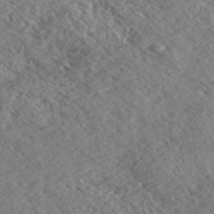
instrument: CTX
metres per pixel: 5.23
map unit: eHh
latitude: 35.7071
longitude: -139.6883
